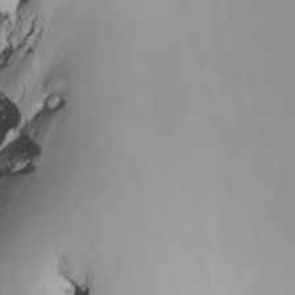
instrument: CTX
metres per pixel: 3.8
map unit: Nhu
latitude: -5.8422
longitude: -95.3482
